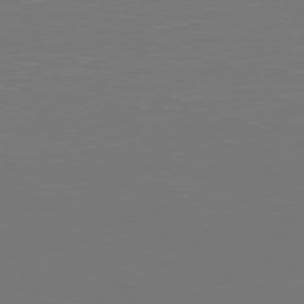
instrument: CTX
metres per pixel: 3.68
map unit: Hpe
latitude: 75.5749
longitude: -124.5356
